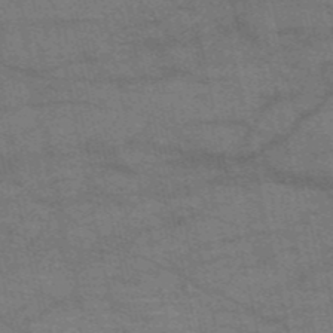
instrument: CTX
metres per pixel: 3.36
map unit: HNb
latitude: -53.4832
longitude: -46.3845
